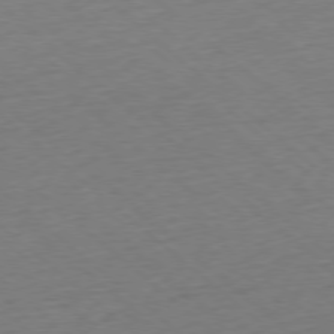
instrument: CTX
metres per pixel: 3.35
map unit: Hpe
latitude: -78.0661
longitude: 14.6330
